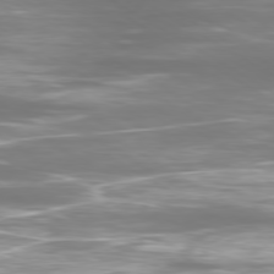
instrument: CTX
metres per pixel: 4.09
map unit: Ap
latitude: -80.0283
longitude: -60.3467
